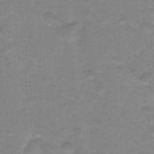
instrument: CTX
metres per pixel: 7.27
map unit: Hto
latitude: 17.2915
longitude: -34.9324
